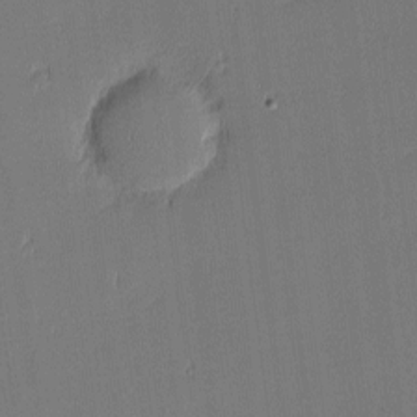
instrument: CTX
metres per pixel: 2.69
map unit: eHh
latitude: -3.3698
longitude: -83.4237
